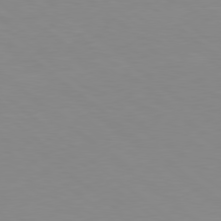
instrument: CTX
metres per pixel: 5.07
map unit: Hpe
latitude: 78.5168
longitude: -166.5168
